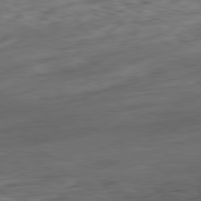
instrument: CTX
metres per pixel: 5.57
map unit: Ap
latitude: -81.4266
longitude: -78.8758
